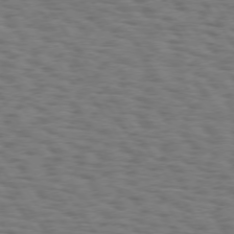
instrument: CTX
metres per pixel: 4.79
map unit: Hpe
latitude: 74.2334
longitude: -132.2900
